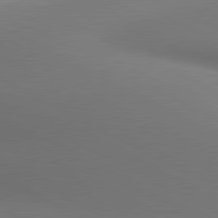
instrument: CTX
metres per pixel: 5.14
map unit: lApd
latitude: 80.7057
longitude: 132.5007
